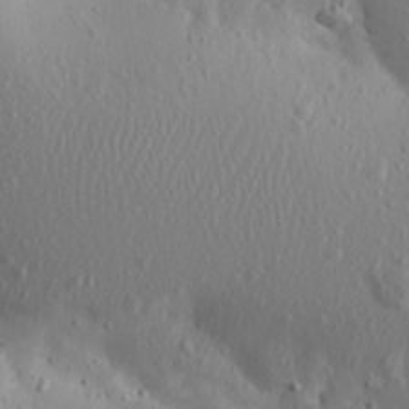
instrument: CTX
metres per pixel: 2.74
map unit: Aa
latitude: 18.6490
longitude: -144.0633
